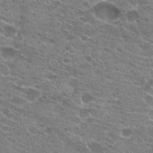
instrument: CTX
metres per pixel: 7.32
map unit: Hto
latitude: 21.7828
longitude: -42.1956
